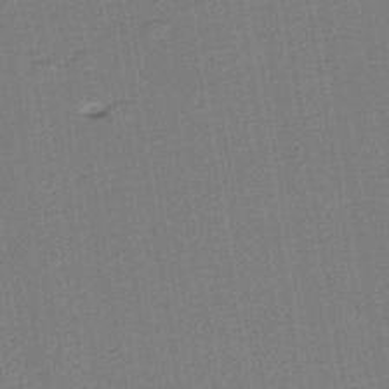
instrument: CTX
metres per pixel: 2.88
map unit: lHb
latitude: -40.9542
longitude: 62.8786
